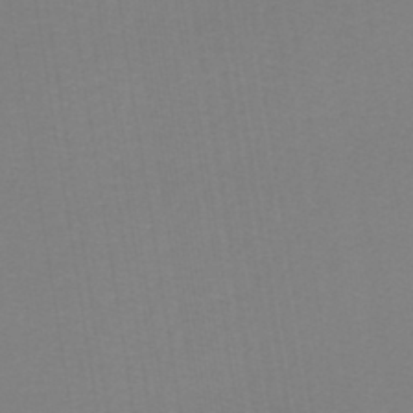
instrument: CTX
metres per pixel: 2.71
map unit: lHb
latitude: -42.3495
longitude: 71.0864
